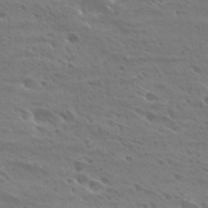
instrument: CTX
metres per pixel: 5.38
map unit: Hto
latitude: 28.4412
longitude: -39.8961
